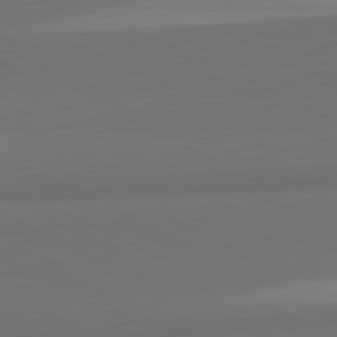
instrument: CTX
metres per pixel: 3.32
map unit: lApd
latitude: 82.1011
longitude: 158.5006
